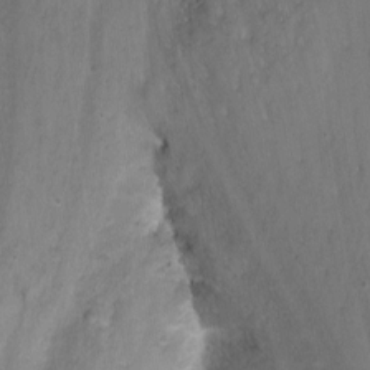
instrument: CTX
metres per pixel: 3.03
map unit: Nhu
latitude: -7.8800
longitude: -41.8583
